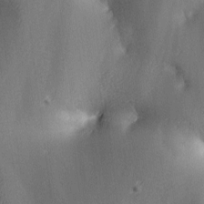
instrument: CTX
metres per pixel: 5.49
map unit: lAa
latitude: 4.1578
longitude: -116.6491
